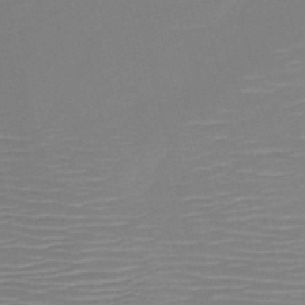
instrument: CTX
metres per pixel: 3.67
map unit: HNb
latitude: -50.7841
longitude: -46.6302
